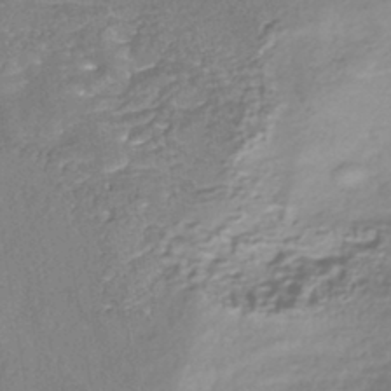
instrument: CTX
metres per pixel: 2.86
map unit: HNhu
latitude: -43.5588
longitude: 102.2173
